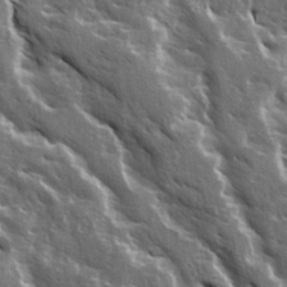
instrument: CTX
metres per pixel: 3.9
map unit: Ave
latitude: 15.3860
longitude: -131.9340
